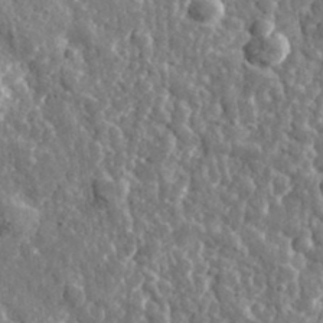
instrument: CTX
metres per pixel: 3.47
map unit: eHh
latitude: 35.2726
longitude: -80.1578
